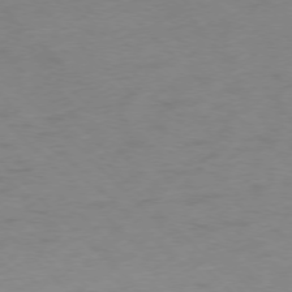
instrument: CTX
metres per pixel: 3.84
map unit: Ap
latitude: -76.8597
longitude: -64.7813
